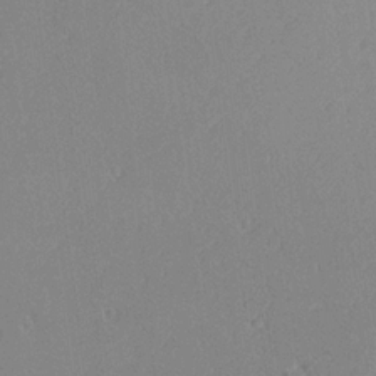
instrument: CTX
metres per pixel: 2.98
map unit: Aa
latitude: 18.5168
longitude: -140.7435
